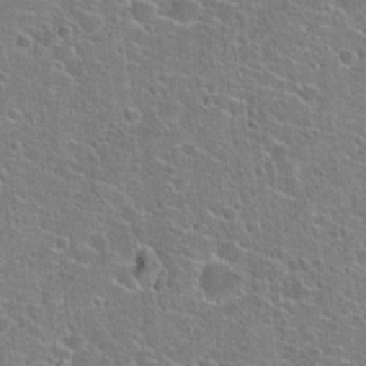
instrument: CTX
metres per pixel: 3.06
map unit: Hto
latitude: 22.5735
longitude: -44.6112
